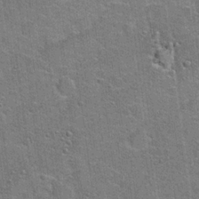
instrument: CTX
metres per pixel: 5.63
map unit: Hto
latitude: 20.8758
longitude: -49.3860
